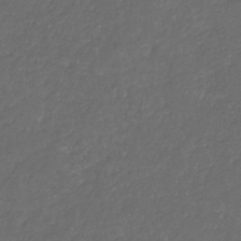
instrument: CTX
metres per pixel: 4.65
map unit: eHb
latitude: -32.5196
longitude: 71.2943
